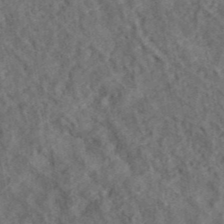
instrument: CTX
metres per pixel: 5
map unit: ANa
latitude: 40.3089
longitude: 18.2173
